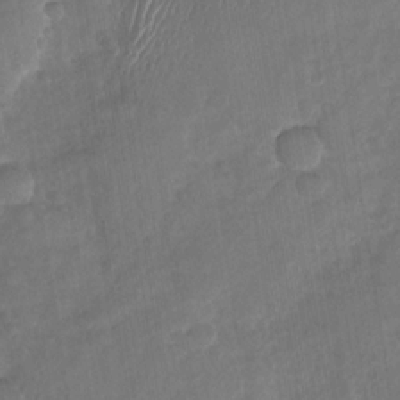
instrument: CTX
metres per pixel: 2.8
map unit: Nhu
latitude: -30.0661
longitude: -62.2712
